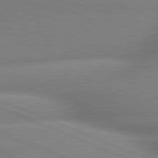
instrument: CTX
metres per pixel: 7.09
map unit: lApd
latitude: 79.6694
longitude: -166.3845
